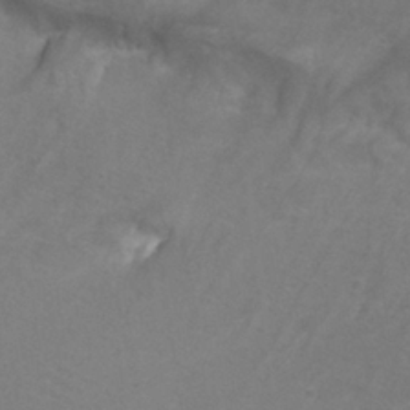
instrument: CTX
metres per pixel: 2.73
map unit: Nhu
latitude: 25.4237
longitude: -53.7450
